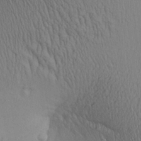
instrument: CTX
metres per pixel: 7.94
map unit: Aa
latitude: 27.0836
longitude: -137.3860
